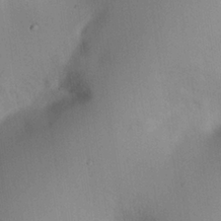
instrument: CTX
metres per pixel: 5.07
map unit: eHh
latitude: 25.9339
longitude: -69.3671
